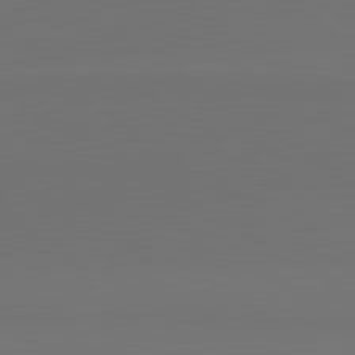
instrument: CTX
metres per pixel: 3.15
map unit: lApd
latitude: 81.3859
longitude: 152.9919
